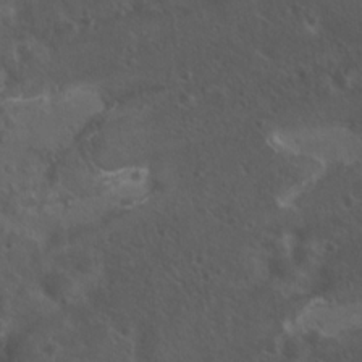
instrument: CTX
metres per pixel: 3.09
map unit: Hto
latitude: 19.0080
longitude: -54.4223
